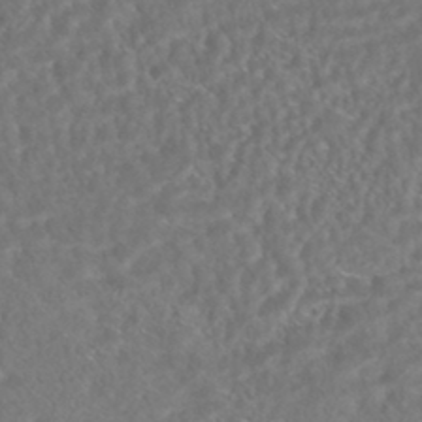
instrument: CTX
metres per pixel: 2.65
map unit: HNhu
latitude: -45.0298
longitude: 100.4817
